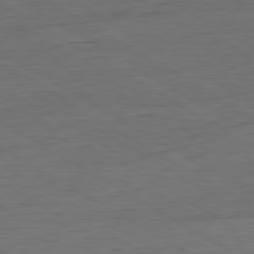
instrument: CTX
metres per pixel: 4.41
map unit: Ap
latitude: -81.3510
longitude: -79.5560
